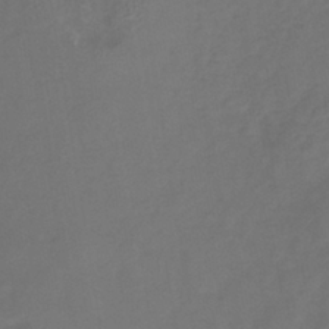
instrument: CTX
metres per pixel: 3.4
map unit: lHb
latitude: -38.9920
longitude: 70.8219
